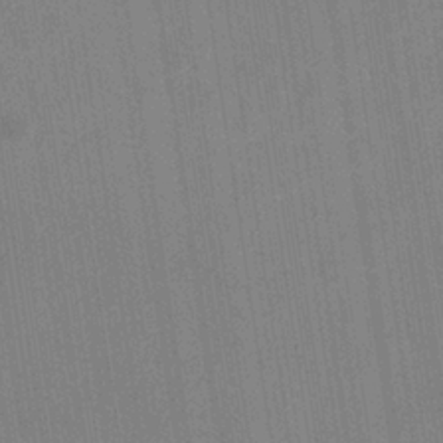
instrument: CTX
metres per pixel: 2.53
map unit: eHb
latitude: -35.1809
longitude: 73.8233
